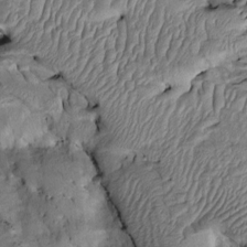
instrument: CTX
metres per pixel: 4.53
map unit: Htu
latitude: -2.0472
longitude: 151.4454
